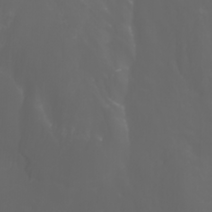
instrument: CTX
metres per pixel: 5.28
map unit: Nhu
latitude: -1.4266
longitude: -75.6883
